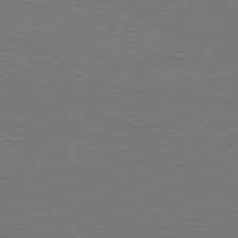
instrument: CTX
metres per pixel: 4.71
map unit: lApd
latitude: 81.7450
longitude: 145.9178
